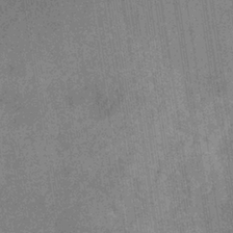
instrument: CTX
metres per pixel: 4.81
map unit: HNb
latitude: -31.3320
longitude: 60.4440
